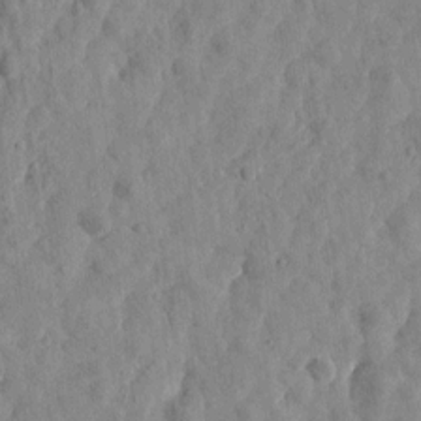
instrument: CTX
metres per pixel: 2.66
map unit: Htu
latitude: 1.9906
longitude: 179.2187
